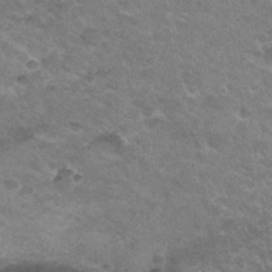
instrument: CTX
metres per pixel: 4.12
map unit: Hto
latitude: 33.6316
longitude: -47.2915
